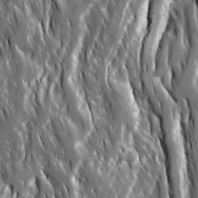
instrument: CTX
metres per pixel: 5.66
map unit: Ave
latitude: 15.4616
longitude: -133.3293
